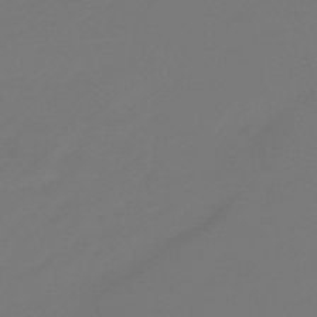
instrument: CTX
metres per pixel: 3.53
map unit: eHb
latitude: -47.2376
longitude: 86.3684
